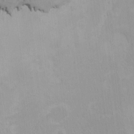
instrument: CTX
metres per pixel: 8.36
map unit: HNhu
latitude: 4.5357
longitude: 4.6896
